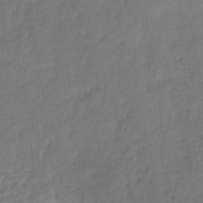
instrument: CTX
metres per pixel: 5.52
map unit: eHb
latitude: -30.6518
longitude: 71.5966
